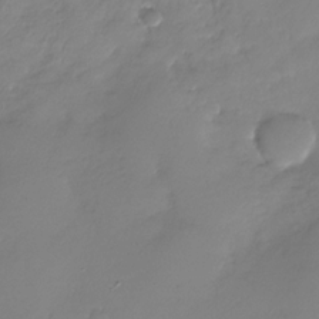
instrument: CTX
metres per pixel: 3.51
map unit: Nhu
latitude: -28.5007
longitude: -61.5938
